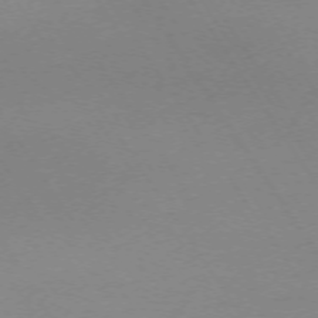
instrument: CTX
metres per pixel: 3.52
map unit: Ap
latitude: -73.7855
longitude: -72.2901
